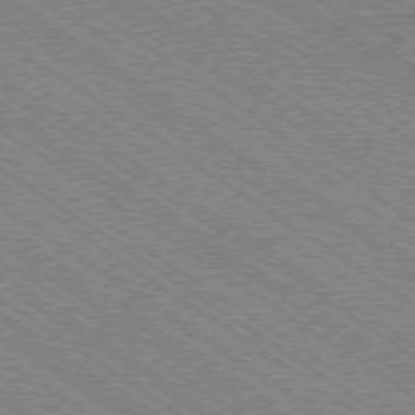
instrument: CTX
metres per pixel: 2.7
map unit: Ap
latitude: -78.9352
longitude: -79.8773
